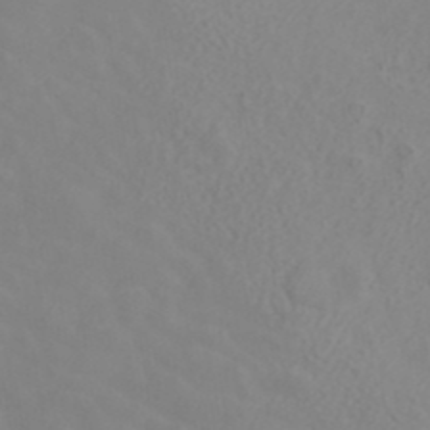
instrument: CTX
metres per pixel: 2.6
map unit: ANa
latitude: 40.6112
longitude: 22.6519
